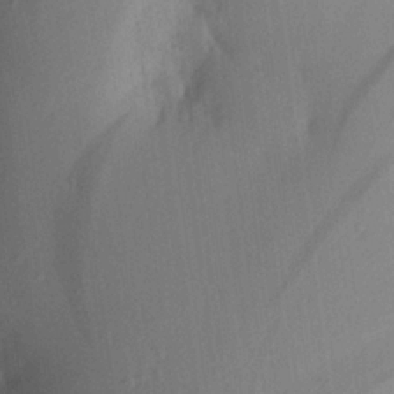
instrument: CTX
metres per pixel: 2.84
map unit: Aa
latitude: 21.0837
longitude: -147.0648
